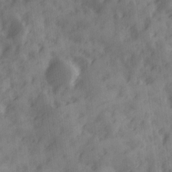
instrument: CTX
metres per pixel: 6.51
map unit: Ave
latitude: 19.2348
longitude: -131.8584
